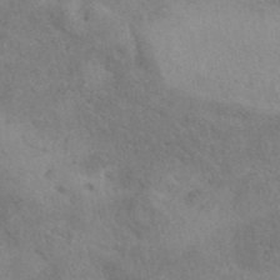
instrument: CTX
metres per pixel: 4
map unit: eAb
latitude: 40.1577
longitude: 108.3684
